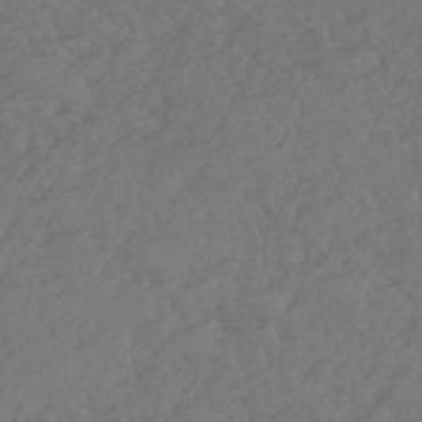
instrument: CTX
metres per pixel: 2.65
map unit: eHh
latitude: -51.3699
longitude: -23.9339
